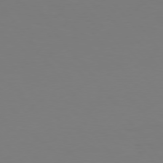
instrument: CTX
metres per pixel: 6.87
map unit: Hpe
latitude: 75.6883
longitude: -139.1025
